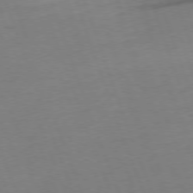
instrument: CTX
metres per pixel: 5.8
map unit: Ap
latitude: -76.4062
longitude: -72.8191
